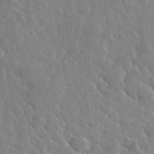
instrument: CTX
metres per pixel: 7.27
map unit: lHvf
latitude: 36.2901
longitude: -88.1389
